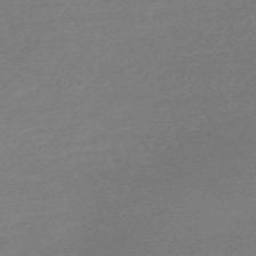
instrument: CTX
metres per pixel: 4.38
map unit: Nve
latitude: -58.6896
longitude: 54.2551
